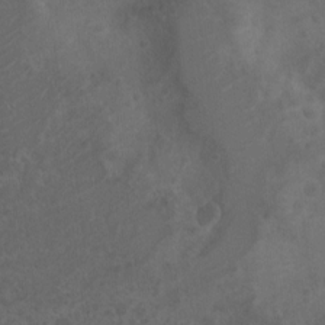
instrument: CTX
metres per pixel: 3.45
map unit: Nhu
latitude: 9.4049
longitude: -26.0822
